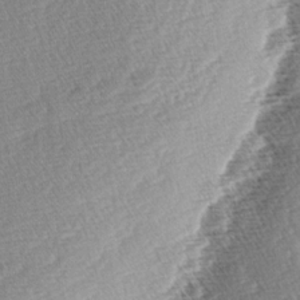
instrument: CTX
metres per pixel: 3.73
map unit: lAa
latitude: -4.0094
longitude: -130.2145
